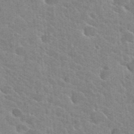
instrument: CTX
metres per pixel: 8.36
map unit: Hto
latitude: 25.6504
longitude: -36.7813
